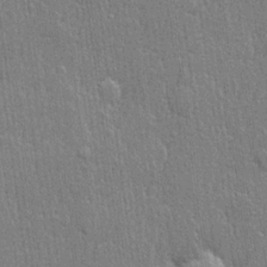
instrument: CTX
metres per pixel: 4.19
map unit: lHvf
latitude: 21.5182
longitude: 142.8408
